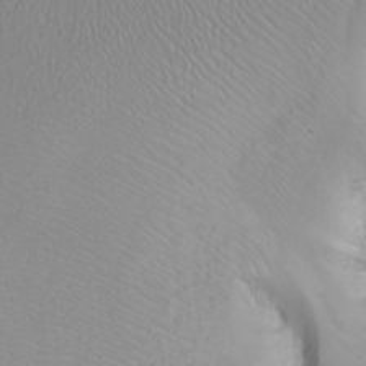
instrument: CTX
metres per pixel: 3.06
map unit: Htu
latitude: -4.8408
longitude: -72.1200
